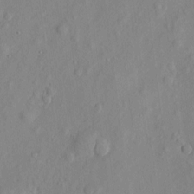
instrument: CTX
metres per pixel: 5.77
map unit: eHh
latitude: 5.8961
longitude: -73.4994
